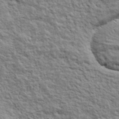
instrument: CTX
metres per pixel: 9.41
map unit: lHvf
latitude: 39.1970
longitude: -89.2537
